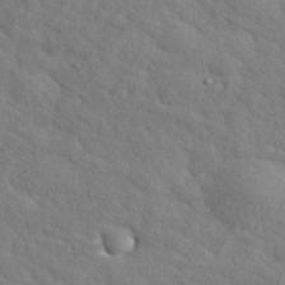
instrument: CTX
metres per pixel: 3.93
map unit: ANa
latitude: 39.2159
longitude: 21.0864
